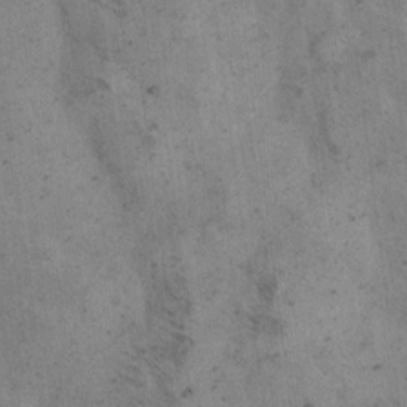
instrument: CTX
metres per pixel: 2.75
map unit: Hto
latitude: 8.1578
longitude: -59.1403
